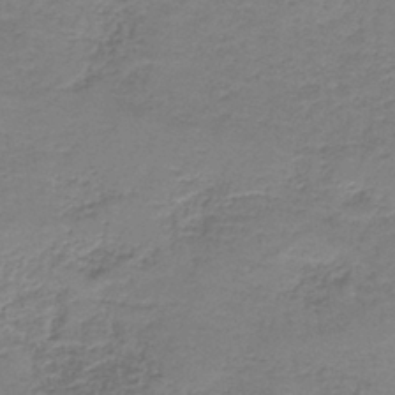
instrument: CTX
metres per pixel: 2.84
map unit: HNb
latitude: -38.1984
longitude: 50.9731
